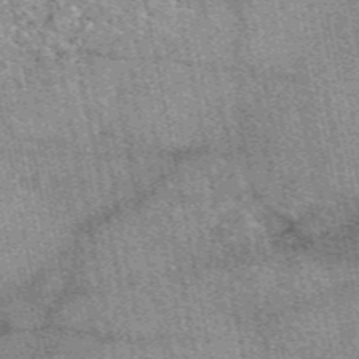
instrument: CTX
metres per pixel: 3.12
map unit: eAb
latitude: 49.8205
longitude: 114.9730
